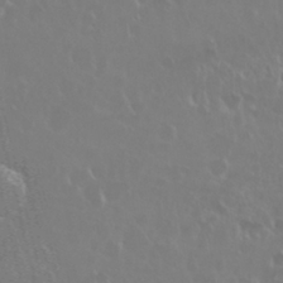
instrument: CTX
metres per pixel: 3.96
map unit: Nhu
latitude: 28.1767
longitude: -61.8205
